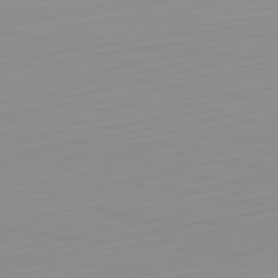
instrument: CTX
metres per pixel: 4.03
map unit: Hpe
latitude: -82.3684
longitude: 17.3888
